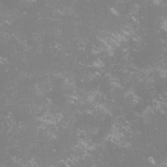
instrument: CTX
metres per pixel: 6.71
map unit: lHvf
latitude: -14.9353
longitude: -100.4601
